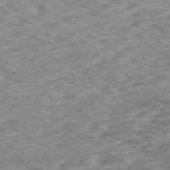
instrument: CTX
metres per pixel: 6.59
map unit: Ap
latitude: -80.1228
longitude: -90.5546
